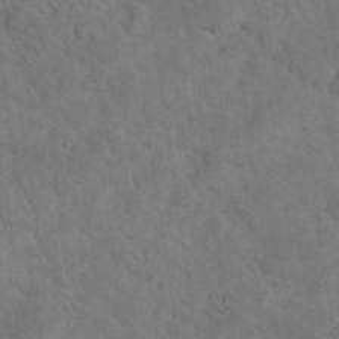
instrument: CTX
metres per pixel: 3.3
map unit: eHh
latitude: 37.1026
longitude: -67.2348
